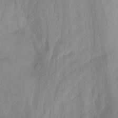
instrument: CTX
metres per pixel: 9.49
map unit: Nhu
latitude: -13.7667
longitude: -56.3845
